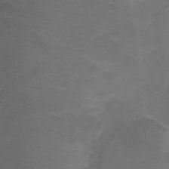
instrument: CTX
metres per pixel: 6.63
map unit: Ht
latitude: -11.6911
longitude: -35.3292
